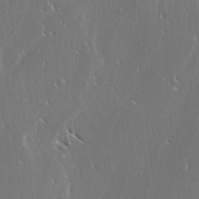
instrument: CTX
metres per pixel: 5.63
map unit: lAvf
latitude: -4.1983
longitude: -114.1199
